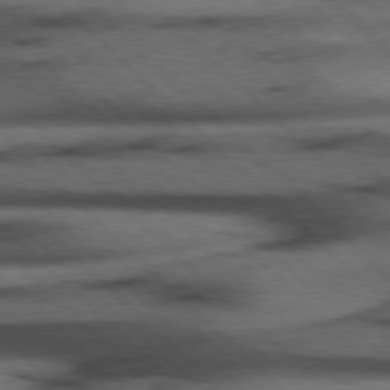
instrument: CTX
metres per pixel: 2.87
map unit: Hpe
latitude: 77.0836
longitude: -155.6316
